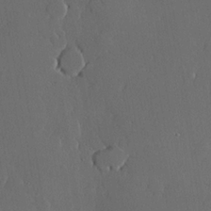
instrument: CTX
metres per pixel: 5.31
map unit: lHvf
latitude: 20.0822
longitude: 145.1620
